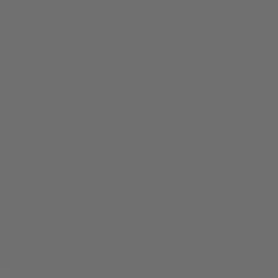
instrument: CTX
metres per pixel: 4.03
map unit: Hpe
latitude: 76.1577
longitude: -127.8583
